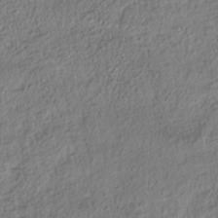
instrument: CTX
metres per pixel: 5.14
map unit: Nhe
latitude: -38.5952
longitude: 138.4251
